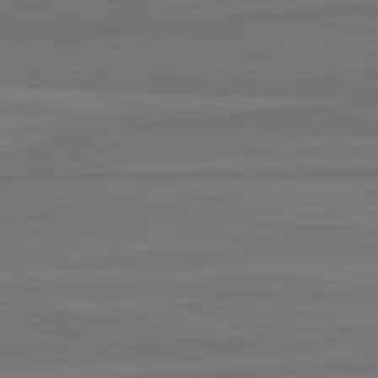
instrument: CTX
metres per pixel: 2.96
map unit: lApd
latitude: 82.1199
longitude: 168.0283
